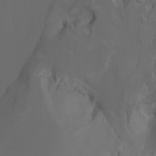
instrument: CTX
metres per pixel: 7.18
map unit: Htu
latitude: -7.4265
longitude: -64.8758
